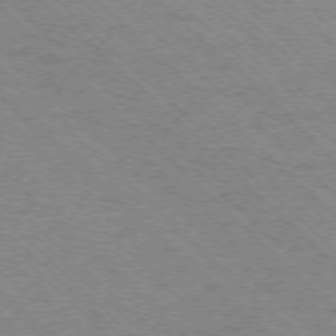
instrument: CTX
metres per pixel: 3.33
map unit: Ap
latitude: -75.5588
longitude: -79.5749
